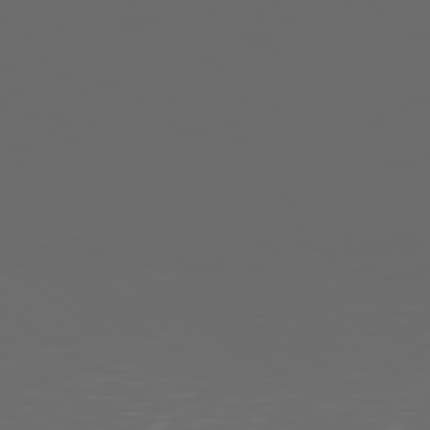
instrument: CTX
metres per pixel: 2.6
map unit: Ap
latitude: -79.2754
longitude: -75.3671
